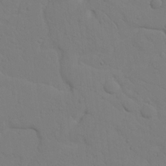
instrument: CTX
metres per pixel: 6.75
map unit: Nhu
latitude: 22.6301
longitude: -73.7261
